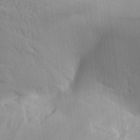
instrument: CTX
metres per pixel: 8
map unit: Aa
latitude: 31.5560
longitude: -140.6301
